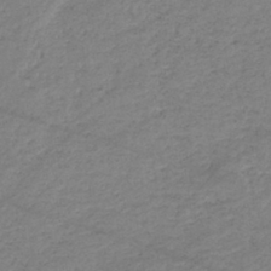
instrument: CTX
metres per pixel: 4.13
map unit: eHb
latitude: -37.5210
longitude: 75.5399
